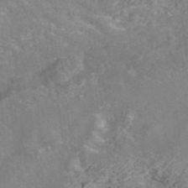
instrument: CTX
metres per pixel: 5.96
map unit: ANa
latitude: 42.6302
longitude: 26.1605
